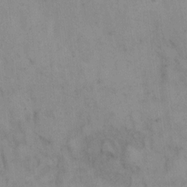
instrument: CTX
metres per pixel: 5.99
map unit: eHh
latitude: 8.3845
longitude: -63.0648
